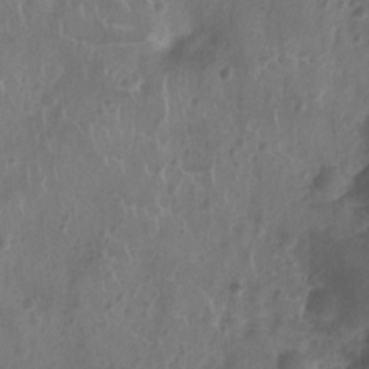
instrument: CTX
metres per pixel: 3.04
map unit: Ht
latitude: -9.4076
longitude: -21.4049
